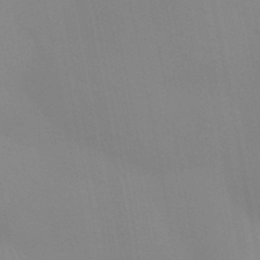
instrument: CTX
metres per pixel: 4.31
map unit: Aa
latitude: 32.7435
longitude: -145.8016
